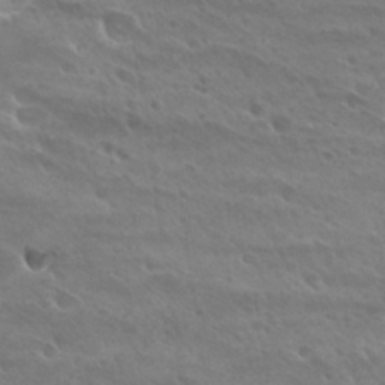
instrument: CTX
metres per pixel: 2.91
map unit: Hto
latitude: 28.4223
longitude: -39.9339
